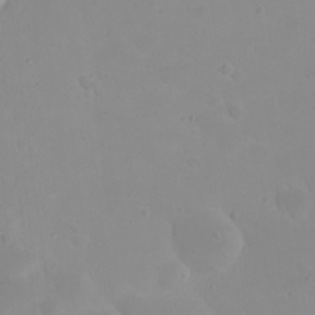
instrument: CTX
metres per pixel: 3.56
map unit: eHh
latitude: 21.4049
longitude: -63.8773
